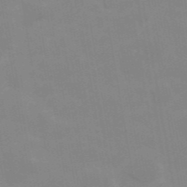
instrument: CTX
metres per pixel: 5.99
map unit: Hve
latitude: 30.8947
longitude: 150.2362
